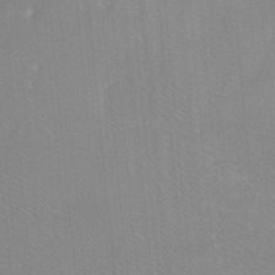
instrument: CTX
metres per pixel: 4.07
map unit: Ht
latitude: -3.5399
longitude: -27.4615
